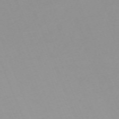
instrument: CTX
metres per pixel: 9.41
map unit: Nhu
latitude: -67.2565
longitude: 38.2551
